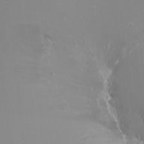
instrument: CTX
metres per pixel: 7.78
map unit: Ht
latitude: -9.4265
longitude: -45.5560
